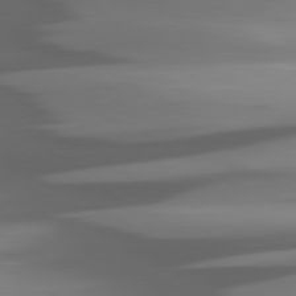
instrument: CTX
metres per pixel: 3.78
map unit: lApd
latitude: 80.9514
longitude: -144.9514
